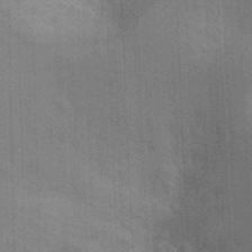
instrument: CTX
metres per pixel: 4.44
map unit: Ht
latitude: -11.1809
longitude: -22.2711
